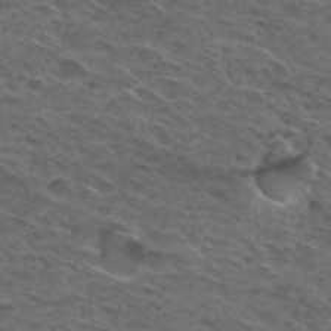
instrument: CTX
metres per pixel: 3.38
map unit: Hto
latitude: 30.0444
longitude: -47.6505
